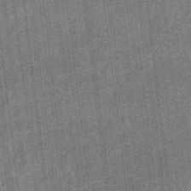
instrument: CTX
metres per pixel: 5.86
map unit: eHb
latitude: -35.8800
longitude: 79.1998
